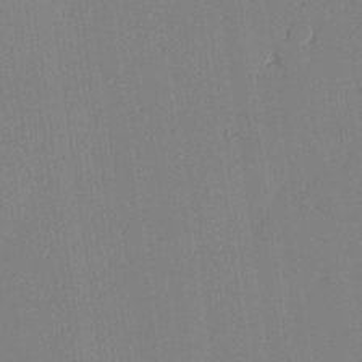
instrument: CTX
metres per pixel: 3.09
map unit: lAvf
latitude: 25.7260
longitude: -111.2915
